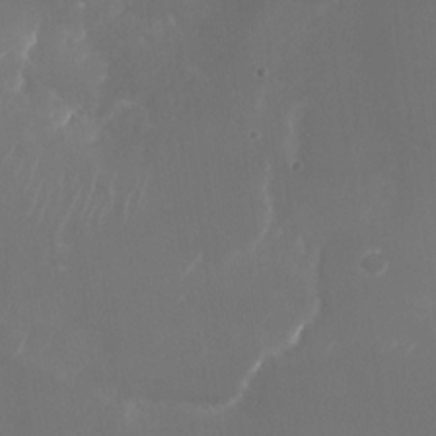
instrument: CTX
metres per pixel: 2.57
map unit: Nhu
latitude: -28.4251
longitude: -69.8017
